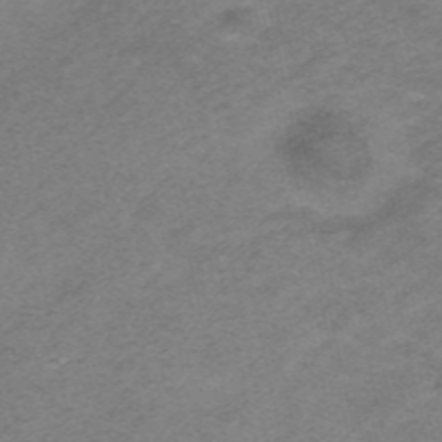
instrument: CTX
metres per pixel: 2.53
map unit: HNhu
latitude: -40.5007
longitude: 104.0850
